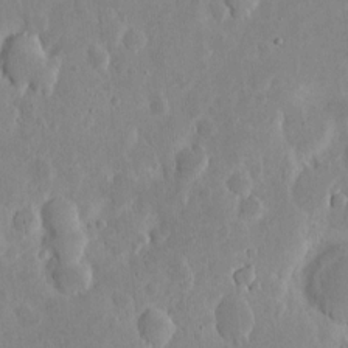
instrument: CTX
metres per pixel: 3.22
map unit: eHh
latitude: 6.1767
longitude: -70.3467
